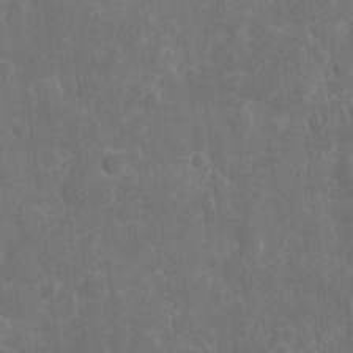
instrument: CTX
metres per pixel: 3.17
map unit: eHh
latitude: 9.5371
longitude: -71.7638
